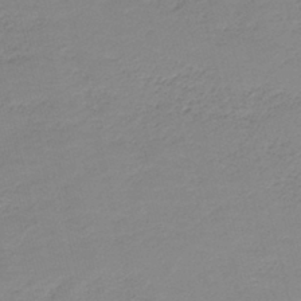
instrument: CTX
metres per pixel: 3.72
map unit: HNb
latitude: -41.2187
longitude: 50.4251
